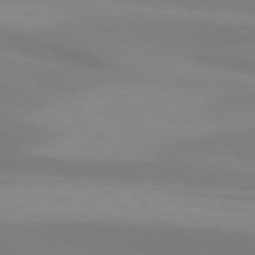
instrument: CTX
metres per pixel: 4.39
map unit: lApd
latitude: 74.2145
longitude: -49.6505
